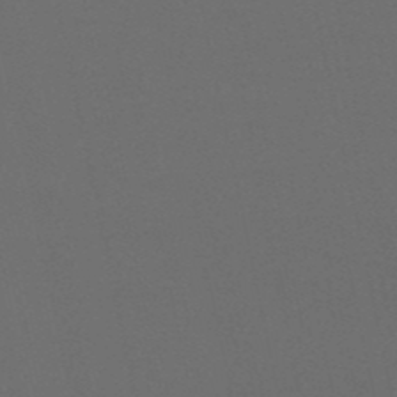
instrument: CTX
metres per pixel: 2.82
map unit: eHb
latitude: -50.6140
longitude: 71.5399
